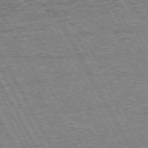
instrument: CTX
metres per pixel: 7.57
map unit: Hpe
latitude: 72.3846
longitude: -125.4237
